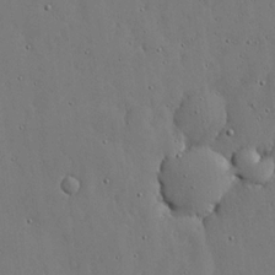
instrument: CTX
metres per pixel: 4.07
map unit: lHvf
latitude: 19.0836
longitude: -114.5167
